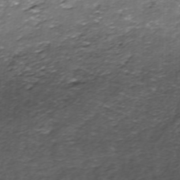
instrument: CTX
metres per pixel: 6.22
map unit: ANa
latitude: -40.3495
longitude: 103.0109
